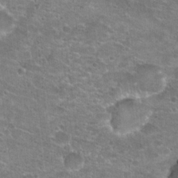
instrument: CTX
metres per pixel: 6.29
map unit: Hto
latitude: 21.6127
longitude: -42.5168
